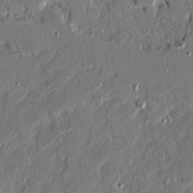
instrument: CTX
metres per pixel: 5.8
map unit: Ave
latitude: 19.3103
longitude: -128.2333
